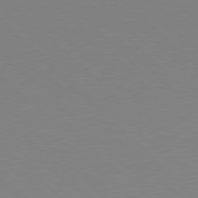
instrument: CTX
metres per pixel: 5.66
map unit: Hpe
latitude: 77.9339
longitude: -164.3278
